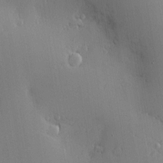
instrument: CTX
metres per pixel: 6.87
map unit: Nve
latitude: -7.8800
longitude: 173.7855
